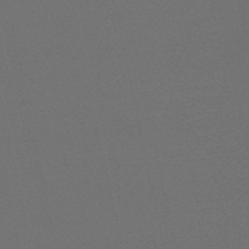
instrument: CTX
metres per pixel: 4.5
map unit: eHb
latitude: -50.6707
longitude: 70.2929
